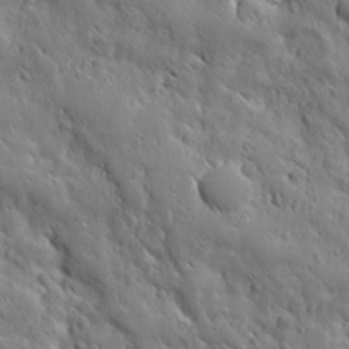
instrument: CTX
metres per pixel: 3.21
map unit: Ave
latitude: 12.3845
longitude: -105.2159
